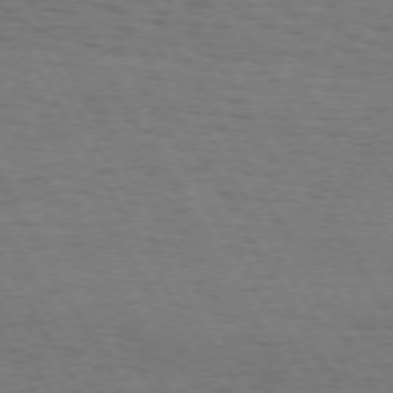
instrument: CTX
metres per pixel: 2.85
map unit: Hpe
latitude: 72.1200
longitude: -123.0458
